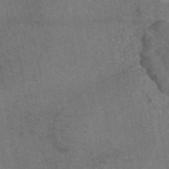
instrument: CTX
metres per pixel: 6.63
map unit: eAb
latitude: 46.6113
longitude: 107.6911
